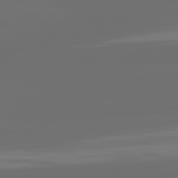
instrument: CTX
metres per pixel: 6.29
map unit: lApd
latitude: 82.1199
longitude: -166.3278
